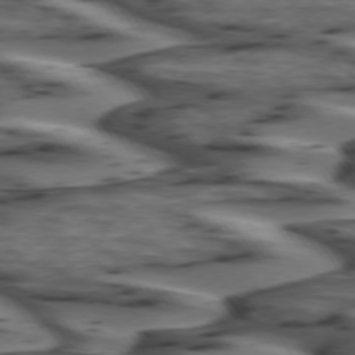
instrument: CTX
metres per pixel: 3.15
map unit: lApd
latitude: 74.5735
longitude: -71.4426
